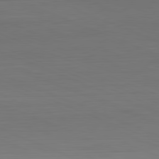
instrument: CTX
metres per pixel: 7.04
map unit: Hpe
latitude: -82.0661
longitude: 20.7274
